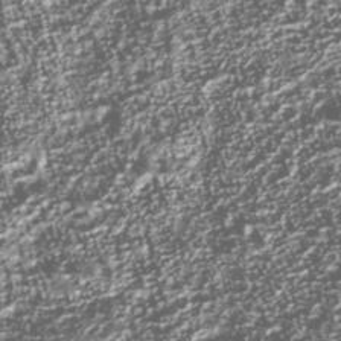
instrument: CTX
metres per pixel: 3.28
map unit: Nhu
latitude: -39.5021
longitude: -82.9135
